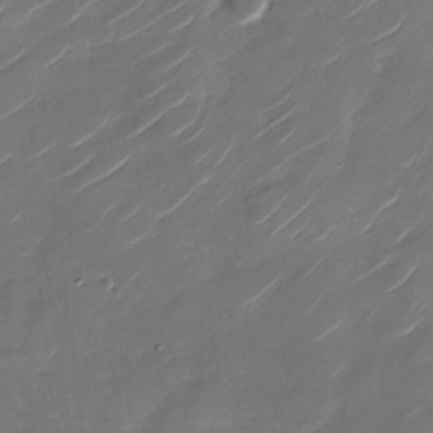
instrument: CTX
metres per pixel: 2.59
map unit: Nhu
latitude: -28.8597
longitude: -73.8584
